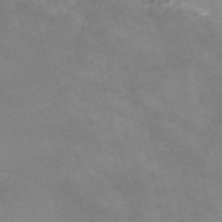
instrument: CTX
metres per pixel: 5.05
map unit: Nve
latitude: -58.5195
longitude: 58.4628
